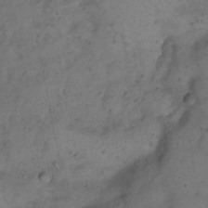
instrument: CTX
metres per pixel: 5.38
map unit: Nhu
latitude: 22.3278
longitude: -70.3656
